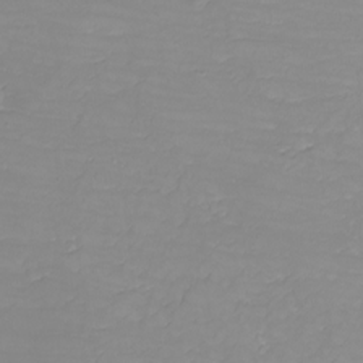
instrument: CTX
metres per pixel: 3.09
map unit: eHh
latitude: -6.2928
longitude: -79.7639
